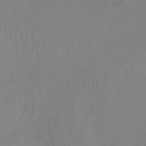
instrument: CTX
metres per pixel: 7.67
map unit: HNb
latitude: -45.8233
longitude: -35.5182
